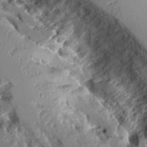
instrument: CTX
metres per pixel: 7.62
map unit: Aa
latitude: 10.7813
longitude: -126.1956
